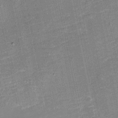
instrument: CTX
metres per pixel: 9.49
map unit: eHh
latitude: -4.0283
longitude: -76.6301
